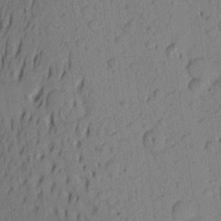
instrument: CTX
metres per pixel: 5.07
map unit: Aa
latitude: 23.2537
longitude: -146.7625
